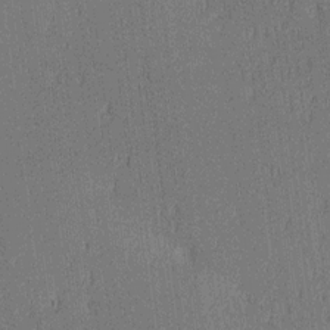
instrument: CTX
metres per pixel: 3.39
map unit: Ave
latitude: 12.5735
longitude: -107.3293
